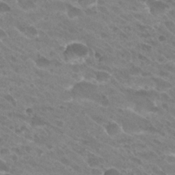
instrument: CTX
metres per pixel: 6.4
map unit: Hto
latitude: 27.0459
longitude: -35.5560
